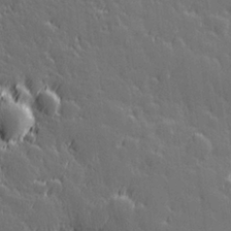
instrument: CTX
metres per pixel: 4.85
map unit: Hve
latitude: 26.9703
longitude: 144.8975
